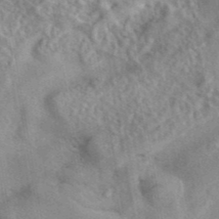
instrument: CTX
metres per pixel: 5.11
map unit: eAb
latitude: 42.1767
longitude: 109.6344
